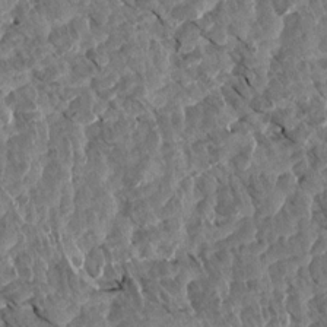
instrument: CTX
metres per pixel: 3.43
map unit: Aa
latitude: 14.1578
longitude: -140.7246
